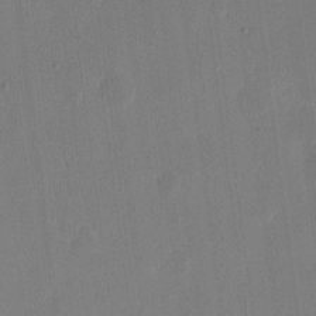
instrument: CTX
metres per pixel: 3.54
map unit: eHh
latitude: 9.2348
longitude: -68.2712
